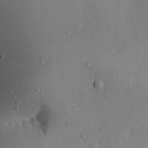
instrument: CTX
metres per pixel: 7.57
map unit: Aa
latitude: 24.4978
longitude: -128.4979
